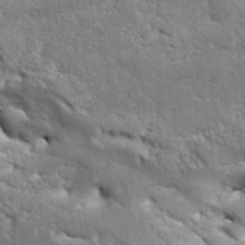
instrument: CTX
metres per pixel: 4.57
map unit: Aa
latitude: 33.1403
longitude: -135.5182
